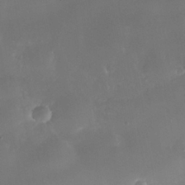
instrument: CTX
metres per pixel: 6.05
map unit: Nhe
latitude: -38.3495
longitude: -118.4412
